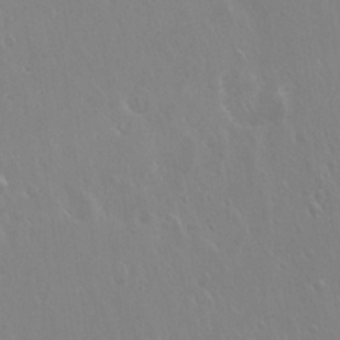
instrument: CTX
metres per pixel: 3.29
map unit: Hto
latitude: 18.0822
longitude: -57.8772
